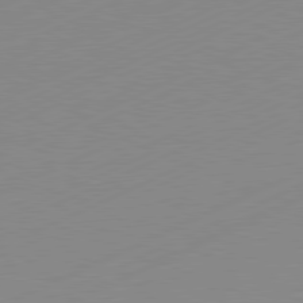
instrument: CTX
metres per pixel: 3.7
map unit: Hpe
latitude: -82.0472
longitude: 12.1039
